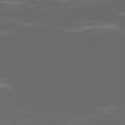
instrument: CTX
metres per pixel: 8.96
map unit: Ap
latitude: -76.3873
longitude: -75.3860
